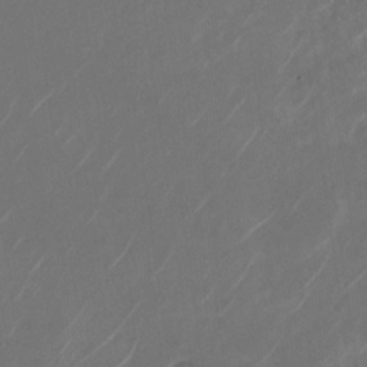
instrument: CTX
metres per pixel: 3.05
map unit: Nhu
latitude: -28.4251
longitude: -70.6490
